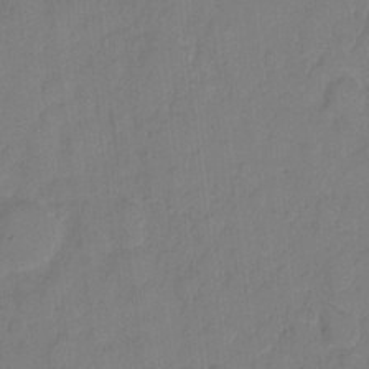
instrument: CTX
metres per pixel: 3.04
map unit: eHh
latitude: 6.3278
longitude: -65.4804
